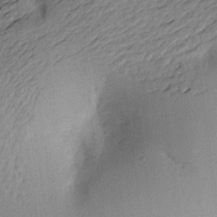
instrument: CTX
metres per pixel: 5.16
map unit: Aa
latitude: 20.5168
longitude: -146.7058
